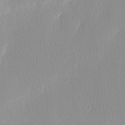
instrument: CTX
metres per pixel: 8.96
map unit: Ave
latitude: 3.7638
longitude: -113.1970
